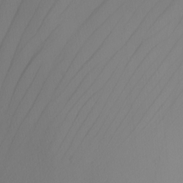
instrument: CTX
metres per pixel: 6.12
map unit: Nhu
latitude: -5.4076
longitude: -95.4238
